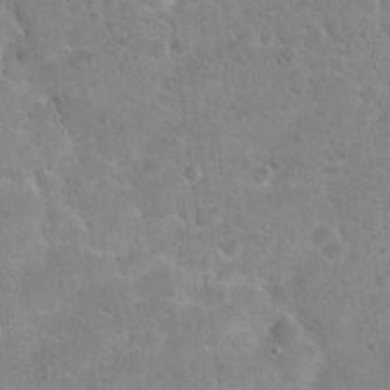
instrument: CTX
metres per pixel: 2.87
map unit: Hto
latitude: 22.1011
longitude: -50.6112
